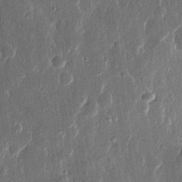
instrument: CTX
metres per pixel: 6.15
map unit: eHh
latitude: 13.7450
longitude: -70.5923
